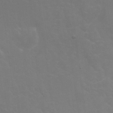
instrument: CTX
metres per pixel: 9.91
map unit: Nhu
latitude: 25.5371
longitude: -54.1578
